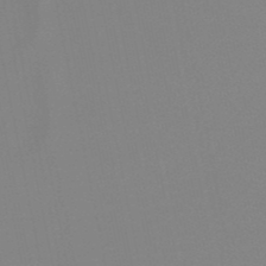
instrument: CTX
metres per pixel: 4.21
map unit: lHb
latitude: -49.3132
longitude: 69.6155
